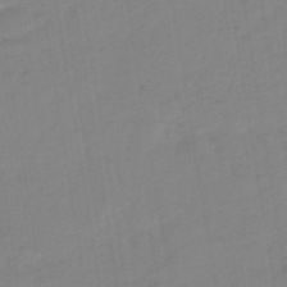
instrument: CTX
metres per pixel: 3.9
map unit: eHb
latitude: -48.2929
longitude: 87.5966
